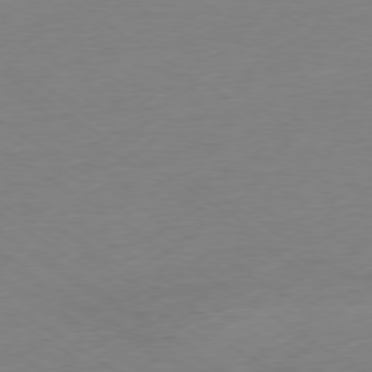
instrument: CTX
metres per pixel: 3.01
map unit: Ap
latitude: -78.4062
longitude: -58.3656
